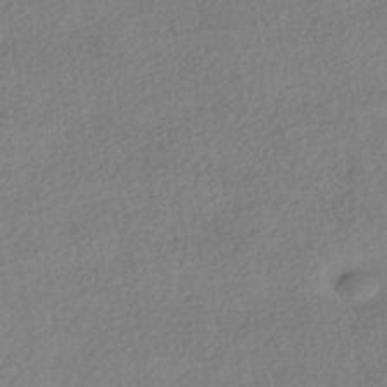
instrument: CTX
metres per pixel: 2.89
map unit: HNhu
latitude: -42.0849
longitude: 96.1984
